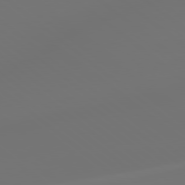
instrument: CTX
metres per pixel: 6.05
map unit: lApd
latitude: 79.1781
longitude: -174.1767
